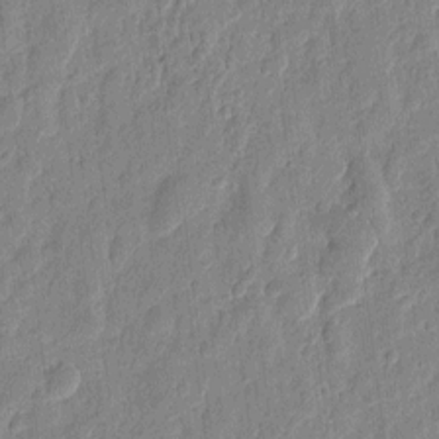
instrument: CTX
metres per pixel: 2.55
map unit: eHh
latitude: 7.7827
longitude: -73.9339
